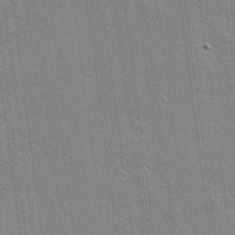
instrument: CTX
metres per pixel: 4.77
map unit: lAvf
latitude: 16.7057
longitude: -127.4993
